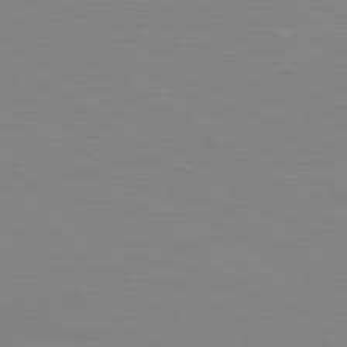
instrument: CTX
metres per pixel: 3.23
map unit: lApd
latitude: 79.4427
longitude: -124.8002
